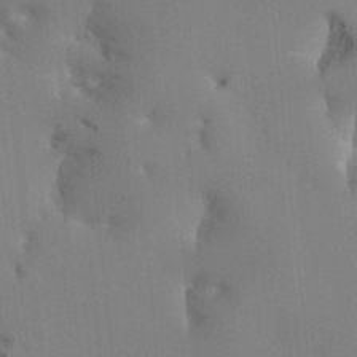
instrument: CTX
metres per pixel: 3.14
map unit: HNhu
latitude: 0.7624
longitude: -4.0633
